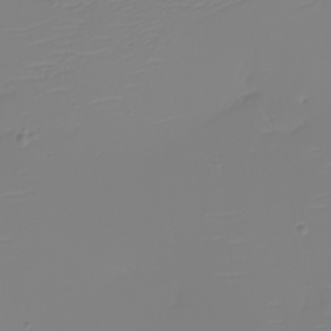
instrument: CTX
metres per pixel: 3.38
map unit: eHh
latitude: -5.4076
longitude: -85.0836
